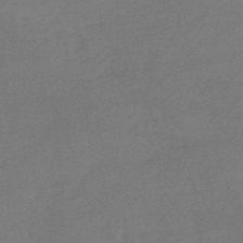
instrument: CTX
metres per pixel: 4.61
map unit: lHb
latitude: -42.6518
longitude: 66.4629
